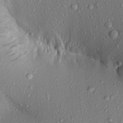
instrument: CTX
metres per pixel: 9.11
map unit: Aa
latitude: 18.2333
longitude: -147.2726
